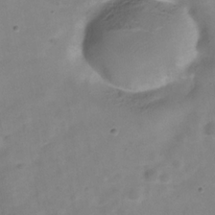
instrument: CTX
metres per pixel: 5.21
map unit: Hve
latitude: -32.0094
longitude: 93.2376
